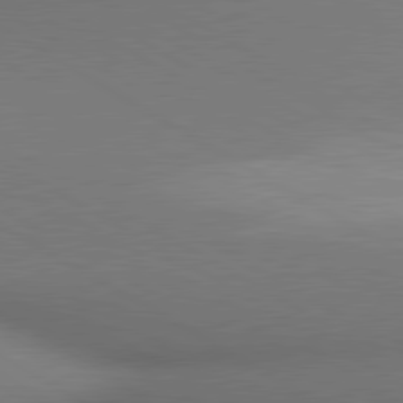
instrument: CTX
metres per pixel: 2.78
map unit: lApd
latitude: 80.5168
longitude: 134.2928
